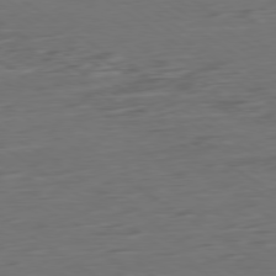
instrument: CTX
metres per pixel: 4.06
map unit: Ap
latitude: -79.7099
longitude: -54.9891
